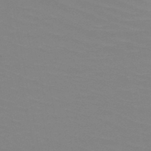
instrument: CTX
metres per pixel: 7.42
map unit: HNb
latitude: -47.7477
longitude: -48.4412
